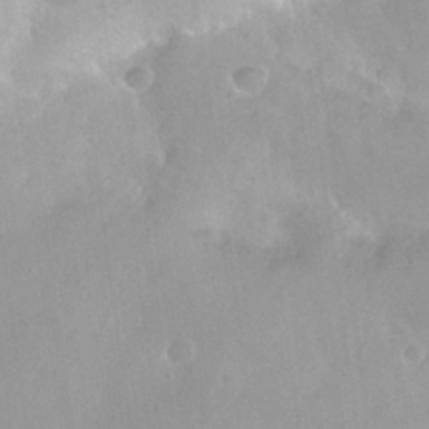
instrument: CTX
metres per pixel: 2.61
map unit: Nhu
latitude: 26.2523
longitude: -56.5734
